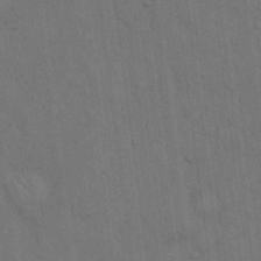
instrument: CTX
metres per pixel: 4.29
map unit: Hto
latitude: 14.8758
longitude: -61.3292
